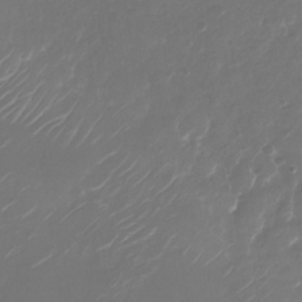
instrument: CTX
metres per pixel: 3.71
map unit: Nhu
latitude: -28.1228
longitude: -67.9150
